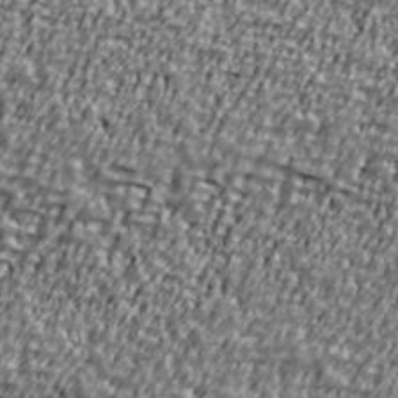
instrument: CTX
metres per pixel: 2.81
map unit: Ave
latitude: 40.9702
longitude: -112.0633
